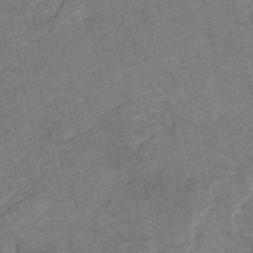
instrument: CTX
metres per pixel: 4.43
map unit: HNb
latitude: -53.8800
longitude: -46.3657
